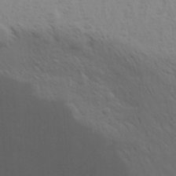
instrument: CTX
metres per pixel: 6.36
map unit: Aa
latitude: 29.9339
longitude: -139.4426
